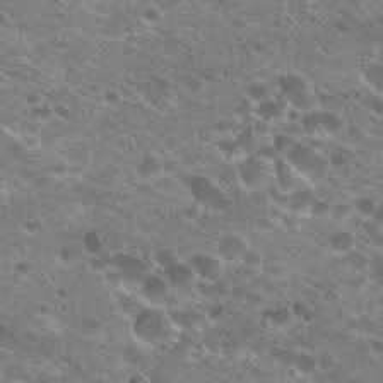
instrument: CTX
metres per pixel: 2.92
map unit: Hto
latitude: 22.6679
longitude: -41.3670
